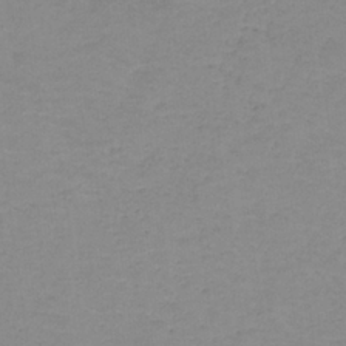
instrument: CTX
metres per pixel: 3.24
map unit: eAb
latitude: -36.0094
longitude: 53.1053
